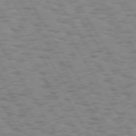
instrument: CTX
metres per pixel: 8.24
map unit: Hpe
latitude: 74.1956
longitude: -135.8583
